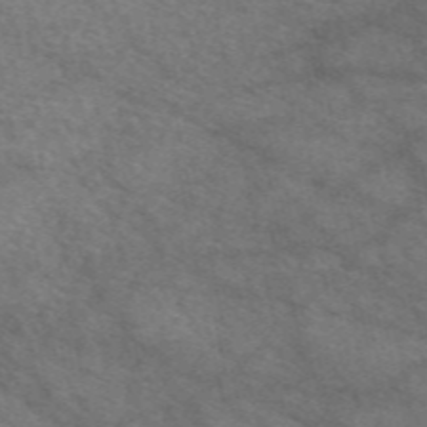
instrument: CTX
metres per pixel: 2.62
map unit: eAb
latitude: 50.5923
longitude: 117.9367
